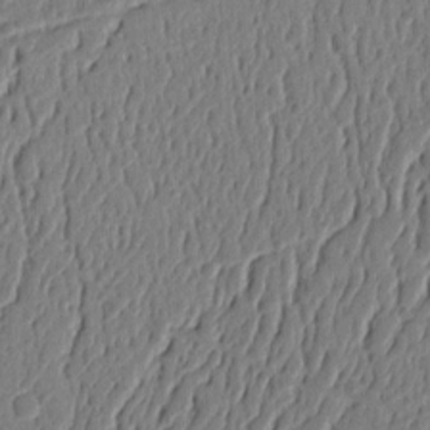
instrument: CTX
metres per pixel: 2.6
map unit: Ht
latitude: 10.4034
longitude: -78.2334
